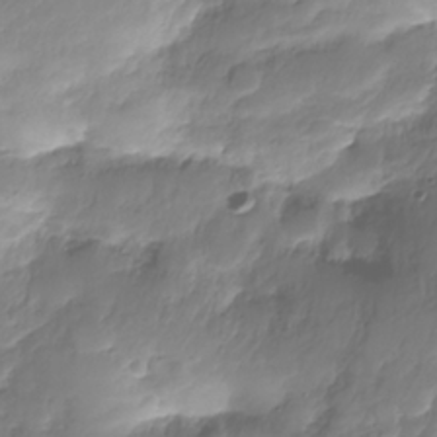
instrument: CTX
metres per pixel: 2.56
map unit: Nhe
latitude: -36.1227
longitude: -179.2537
